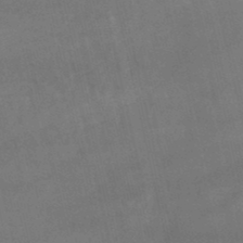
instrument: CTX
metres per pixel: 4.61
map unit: lHb
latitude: -47.7666
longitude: 70.7085
